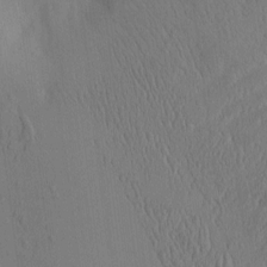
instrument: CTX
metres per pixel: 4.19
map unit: eHh
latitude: -3.6343
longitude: 16.4440
